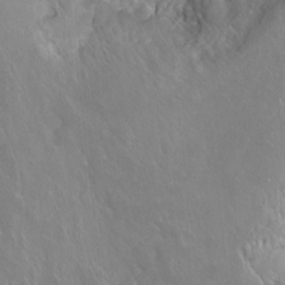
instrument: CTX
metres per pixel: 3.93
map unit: Hto
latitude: -7.8044
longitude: -46.3468
